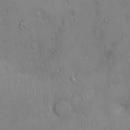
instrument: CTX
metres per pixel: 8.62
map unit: Ht
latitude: -3.7855
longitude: -14.6302
